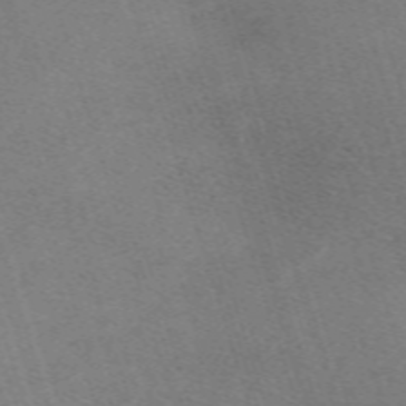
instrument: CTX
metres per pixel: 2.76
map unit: eHh
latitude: -62.8408
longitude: 49.5777
